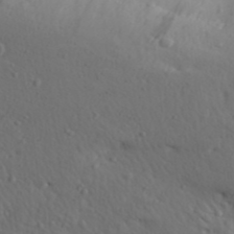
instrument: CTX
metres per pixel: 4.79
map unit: Aa
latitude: 31.4427
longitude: -146.0255
